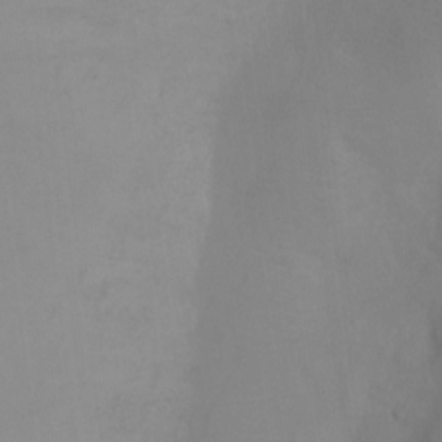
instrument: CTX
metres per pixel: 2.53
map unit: Ht
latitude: -4.8786
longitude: -27.8583
